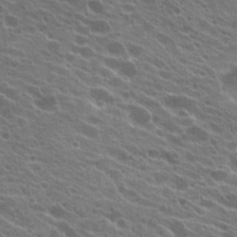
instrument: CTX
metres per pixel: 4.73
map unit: Hto
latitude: 22.1389
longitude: -38.0633
